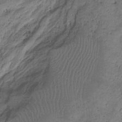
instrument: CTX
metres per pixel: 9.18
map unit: Hto
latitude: -8.3495
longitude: -44.6679
